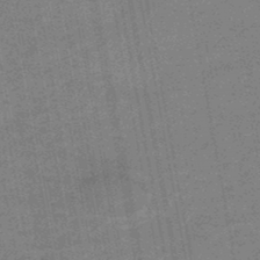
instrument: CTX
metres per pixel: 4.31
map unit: HNb
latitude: -46.9352
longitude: -36.3656
